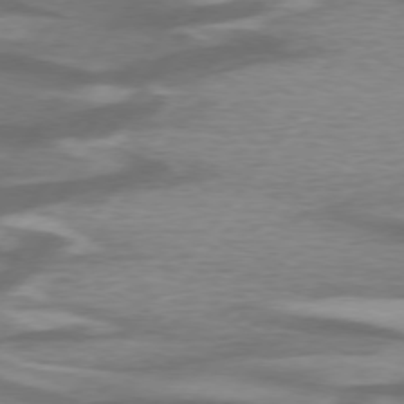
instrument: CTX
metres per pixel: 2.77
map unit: lApd
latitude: 75.1781
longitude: -78.8758
